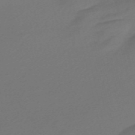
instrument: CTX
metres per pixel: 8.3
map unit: Nve
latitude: -58.3117
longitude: 65.9178
